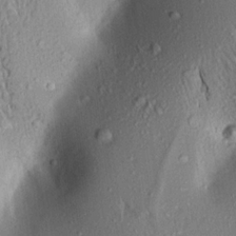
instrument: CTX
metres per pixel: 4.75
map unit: Aa
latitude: 17.8394
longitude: -148.7624
